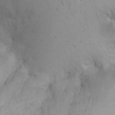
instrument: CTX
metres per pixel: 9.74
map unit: Nhu
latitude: -6.7841
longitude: -66.4223
